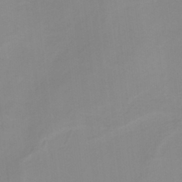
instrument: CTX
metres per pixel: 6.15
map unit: HNb
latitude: -34.2550
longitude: 57.9745
